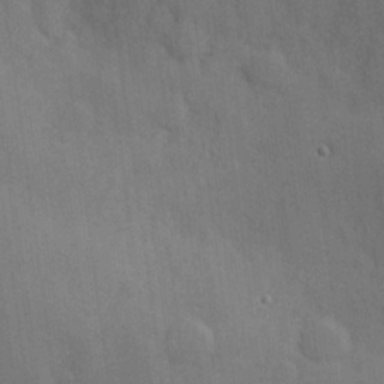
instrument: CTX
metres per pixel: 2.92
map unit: Hve
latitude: 18.8191
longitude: 151.2754
